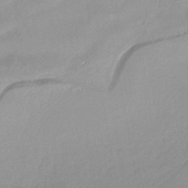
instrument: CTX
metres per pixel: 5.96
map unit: HNhu
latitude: -44.3873
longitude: 95.0108
